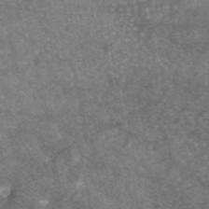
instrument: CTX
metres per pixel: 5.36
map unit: eAb
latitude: 46.7058
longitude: 123.4266
